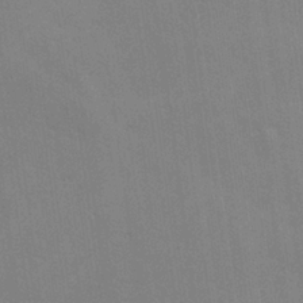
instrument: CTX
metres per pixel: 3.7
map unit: Nhu
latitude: 0.0822
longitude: -77.9717
